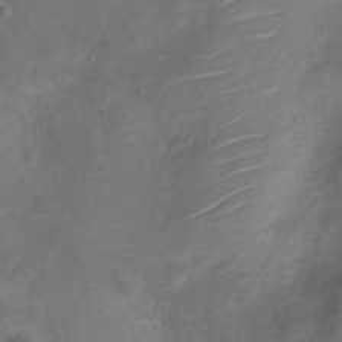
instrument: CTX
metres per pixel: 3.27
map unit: Nve
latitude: -20.2361
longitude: 104.5573
